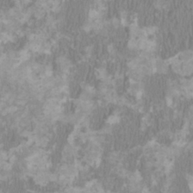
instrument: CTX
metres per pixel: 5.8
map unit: HNhu
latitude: 1.6882
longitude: -1.4804
